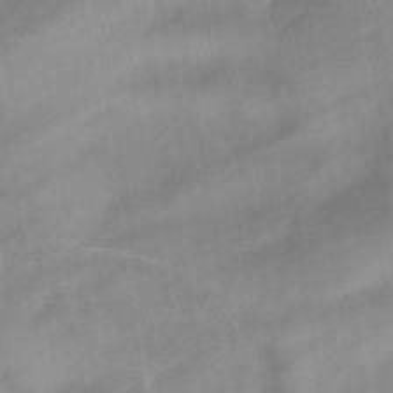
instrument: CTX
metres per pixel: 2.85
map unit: eHb
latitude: -40.5763
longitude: 83.8611
